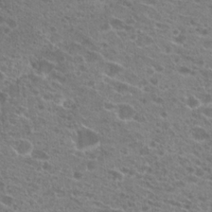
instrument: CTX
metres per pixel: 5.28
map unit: Hto
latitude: 21.5182
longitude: -41.3292
